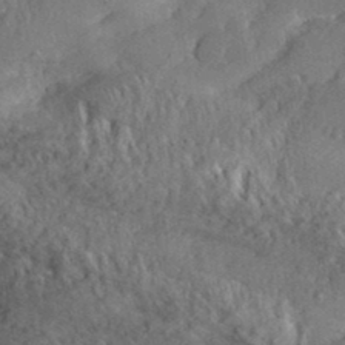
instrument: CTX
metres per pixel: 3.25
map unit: eHh
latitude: 36.4223
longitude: -132.9703
